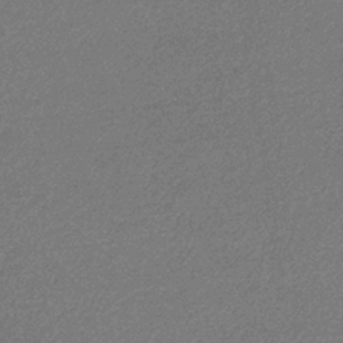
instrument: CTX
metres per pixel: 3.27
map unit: eHb
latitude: -32.3873
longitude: 69.2753
